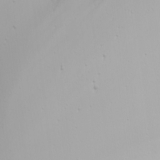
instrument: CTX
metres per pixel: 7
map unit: Nhu
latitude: -4.1416
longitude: -89.1592
